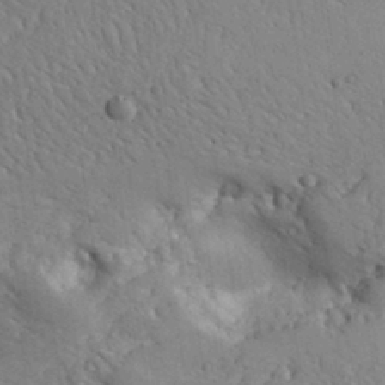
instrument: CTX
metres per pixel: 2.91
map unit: Aa
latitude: 31.6316
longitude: -133.0647
